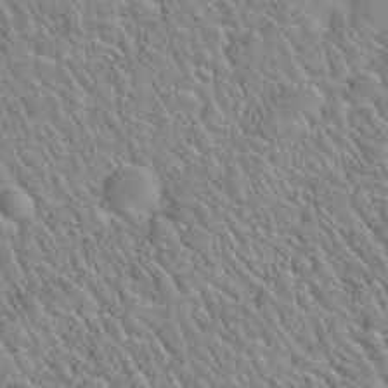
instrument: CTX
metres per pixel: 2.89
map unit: Nhu
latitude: 28.1389
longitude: -52.7813
